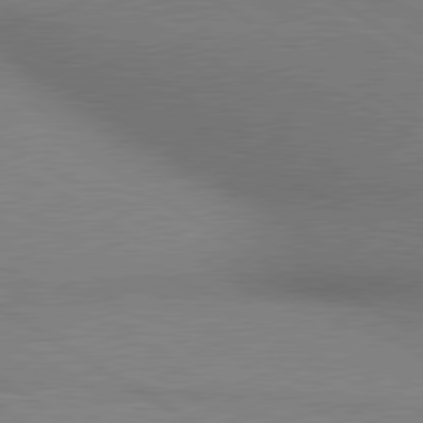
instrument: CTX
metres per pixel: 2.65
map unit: lApd
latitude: 80.5546
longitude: 131.5399
